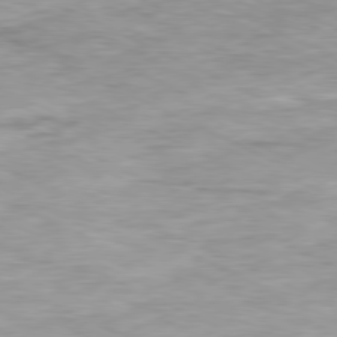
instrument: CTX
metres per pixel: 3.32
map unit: Ap
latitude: -80.4818
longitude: -75.0647
